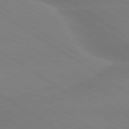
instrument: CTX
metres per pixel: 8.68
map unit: lApd
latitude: 79.7639
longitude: -141.8961
